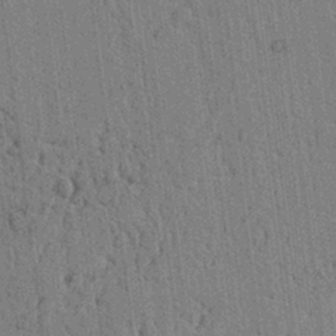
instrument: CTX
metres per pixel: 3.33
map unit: lAvf
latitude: 7.1403
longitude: 164.6141
